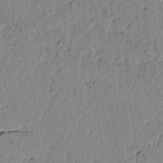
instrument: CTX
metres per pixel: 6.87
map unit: lAvf
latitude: 6.6113
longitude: 164.0283
